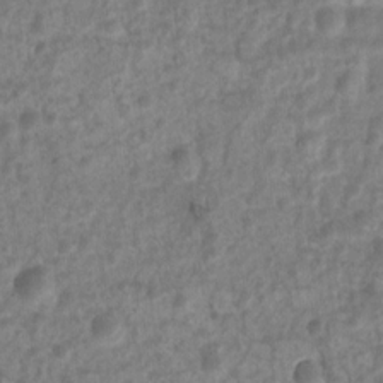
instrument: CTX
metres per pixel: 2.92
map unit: Nhu
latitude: 8.2712
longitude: -22.0822
